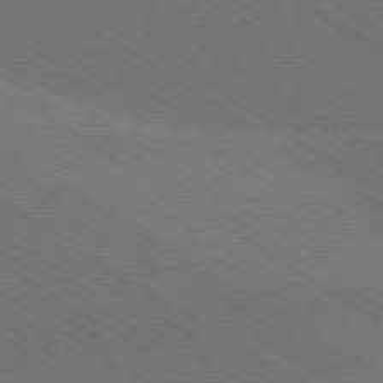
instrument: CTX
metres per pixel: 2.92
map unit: lApd
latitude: 78.7247
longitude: -51.8016
